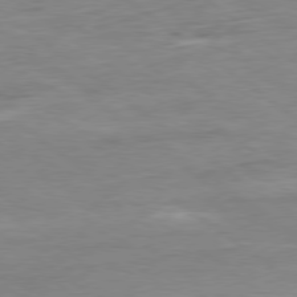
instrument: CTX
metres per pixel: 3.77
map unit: Ap
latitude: -80.1039
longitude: -81.0080
